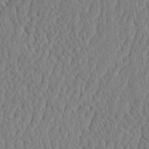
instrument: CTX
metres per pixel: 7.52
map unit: eHh
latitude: -3.7855
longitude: 15.1998
